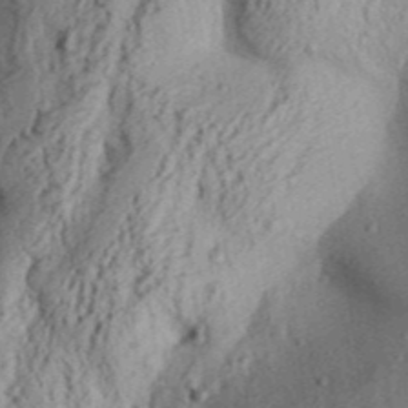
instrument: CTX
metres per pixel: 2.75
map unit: Aa
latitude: 30.8947
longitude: -137.1026
